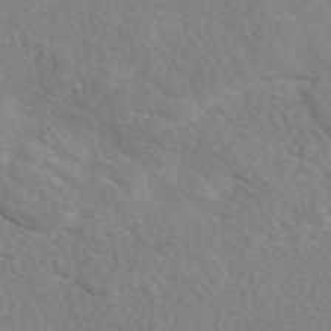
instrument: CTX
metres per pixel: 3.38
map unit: eAb
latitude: 49.1592
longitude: 117.7288
